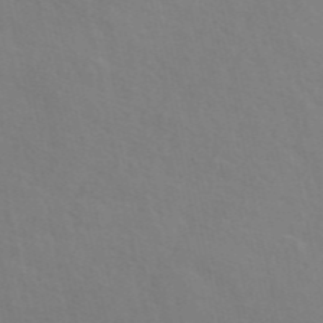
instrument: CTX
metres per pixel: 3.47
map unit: ANa
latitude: 48.6868
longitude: -76.1011
